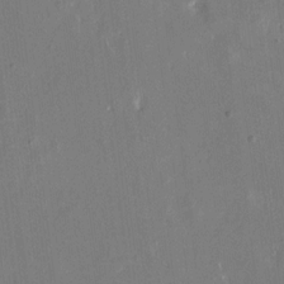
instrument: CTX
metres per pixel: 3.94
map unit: eHh
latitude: 10.2145
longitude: -69.1214
